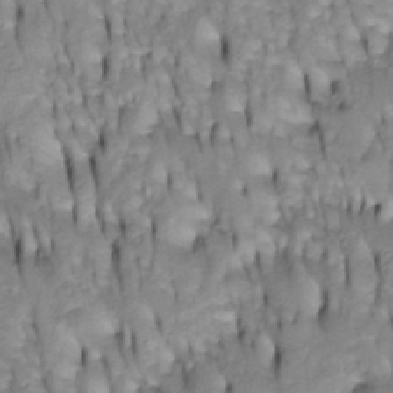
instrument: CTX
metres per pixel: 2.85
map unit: Htu
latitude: -4.3495
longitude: 150.5762
